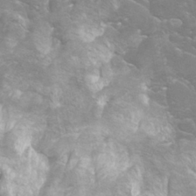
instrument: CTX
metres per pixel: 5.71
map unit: Htu
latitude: -7.2565
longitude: -48.3278
